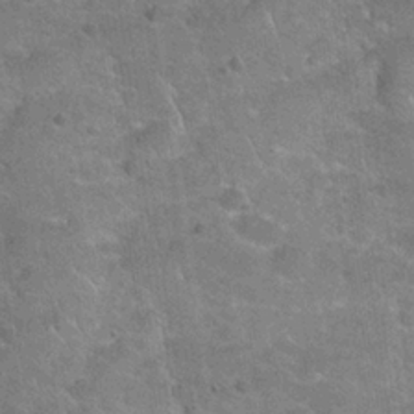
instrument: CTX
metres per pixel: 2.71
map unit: Hto
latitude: 21.4238
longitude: -49.1781
